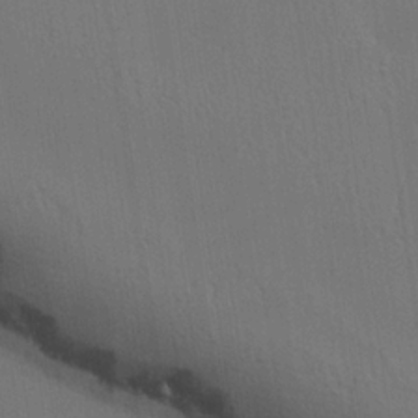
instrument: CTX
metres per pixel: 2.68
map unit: lHvf
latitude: 22.4790
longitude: 142.2172
